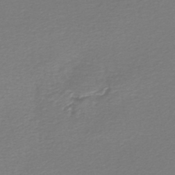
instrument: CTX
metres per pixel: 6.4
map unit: lHb
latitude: -44.9164
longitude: 76.5196
